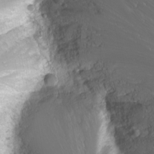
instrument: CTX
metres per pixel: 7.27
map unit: Nhu
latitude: -11.0487
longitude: -65.8583
